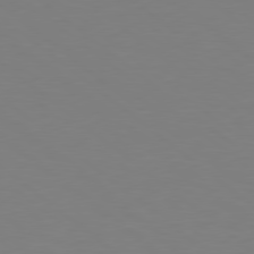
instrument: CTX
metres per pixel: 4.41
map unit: Hpe
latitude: 78.7813
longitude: -166.1955
